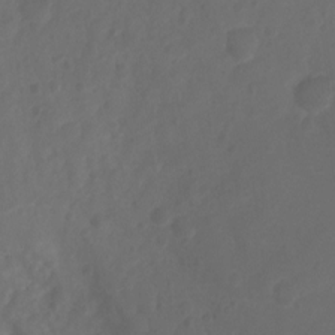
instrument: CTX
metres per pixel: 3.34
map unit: Ht
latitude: -10.6519
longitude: -35.4993
